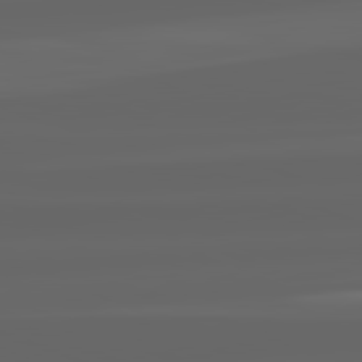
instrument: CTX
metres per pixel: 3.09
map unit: lApd
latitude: 82.3656
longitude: -168.5546
